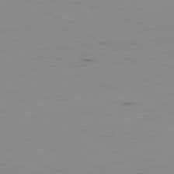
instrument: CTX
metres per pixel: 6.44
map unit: Hpe
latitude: -80.4251
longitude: 18.3306
